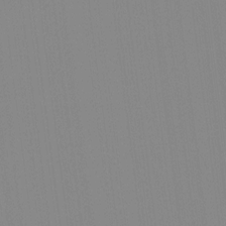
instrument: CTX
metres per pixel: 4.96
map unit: Ave
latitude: 3.8016
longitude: -113.0647
